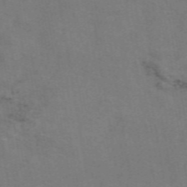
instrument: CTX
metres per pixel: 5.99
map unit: ANa
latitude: 50.3089
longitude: -81.0458
